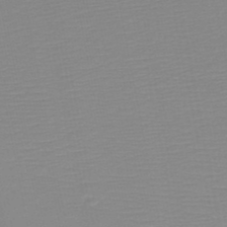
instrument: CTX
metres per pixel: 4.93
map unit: HNb
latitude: -48.5952
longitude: -44.3467
